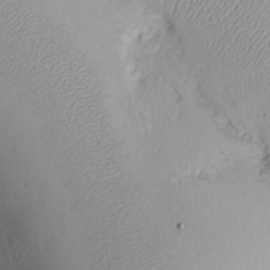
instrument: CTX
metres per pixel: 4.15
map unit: eHh
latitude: -8.4440
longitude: -69.6883
